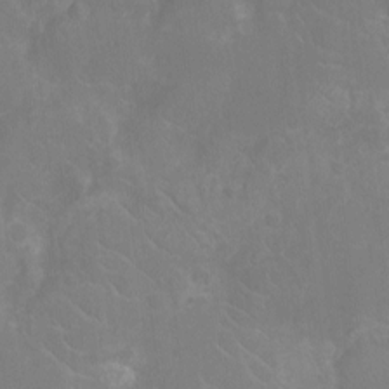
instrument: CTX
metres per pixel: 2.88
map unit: Ht
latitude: -11.1998
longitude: -23.8772
